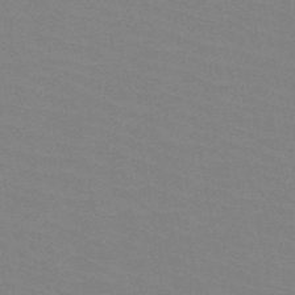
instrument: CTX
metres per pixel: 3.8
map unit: HNb
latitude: -49.3132
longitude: -49.5371
